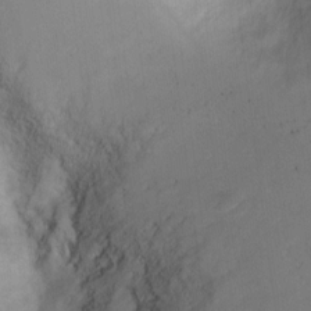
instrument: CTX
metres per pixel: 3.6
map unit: Ht
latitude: -9.8233
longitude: -28.4034
